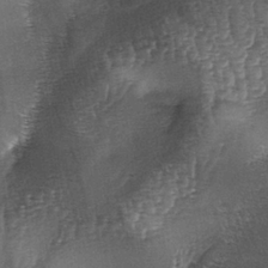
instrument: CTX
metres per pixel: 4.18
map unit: lAa
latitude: -4.8408
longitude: -128.2333
